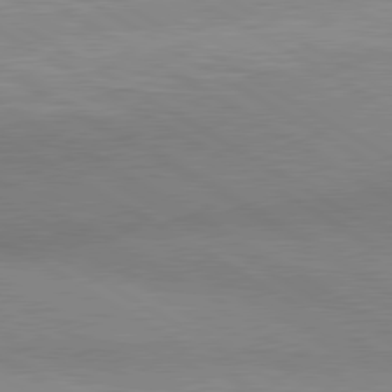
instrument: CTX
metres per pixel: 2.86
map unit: lApd
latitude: 80.4034
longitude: 126.1038
